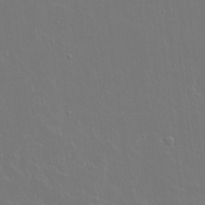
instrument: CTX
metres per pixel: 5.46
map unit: lAvf
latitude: 15.2726
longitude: -129.4993
